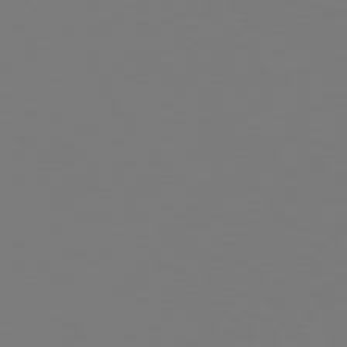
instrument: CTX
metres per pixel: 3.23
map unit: Hpe
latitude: 76.7813
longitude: -137.5749
